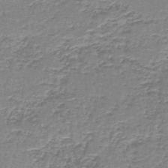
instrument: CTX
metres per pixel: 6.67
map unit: lHb
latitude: -44.1984
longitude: 57.4454
